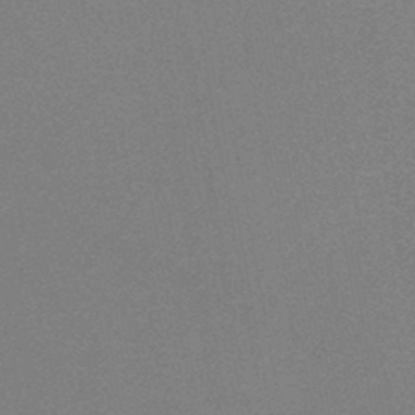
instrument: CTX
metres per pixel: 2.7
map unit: HNb
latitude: -45.4832
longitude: -40.3845
